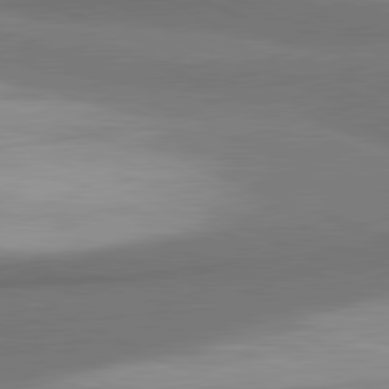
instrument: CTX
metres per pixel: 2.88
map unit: lApd
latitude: 81.6505
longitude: 174.9919
